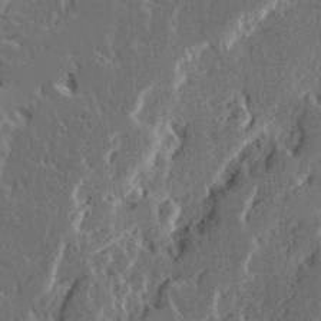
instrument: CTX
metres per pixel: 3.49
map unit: Ave
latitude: 15.0837
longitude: -137.6316
